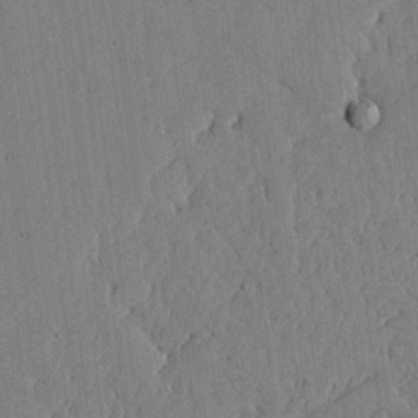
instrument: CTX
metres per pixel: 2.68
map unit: lHvf
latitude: 17.4993
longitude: -112.7057
